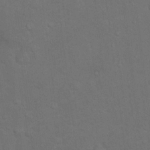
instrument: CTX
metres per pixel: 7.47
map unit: Nhu
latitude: 10.1389
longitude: -25.5182
